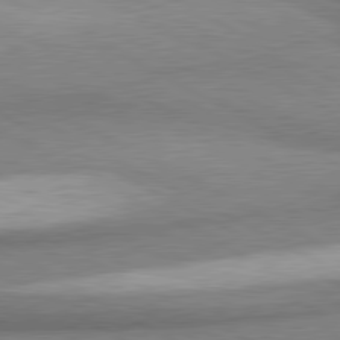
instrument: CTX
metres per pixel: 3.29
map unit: lApd
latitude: 80.5924
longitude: 165.1431
